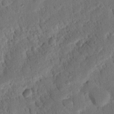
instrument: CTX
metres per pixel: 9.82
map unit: Nhu
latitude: 19.4993
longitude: -78.3656
